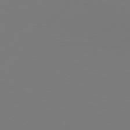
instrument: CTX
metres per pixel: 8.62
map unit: Hpe
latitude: 77.2159
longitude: -130.9514
